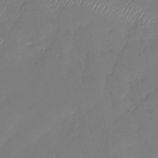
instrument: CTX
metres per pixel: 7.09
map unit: Nhu
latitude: -30.3495
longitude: -63.5560
